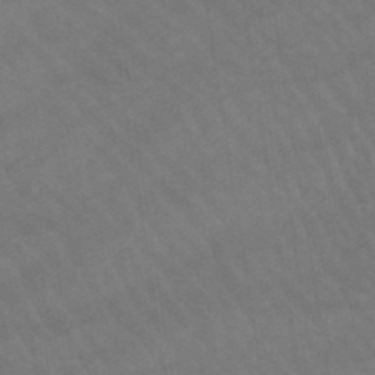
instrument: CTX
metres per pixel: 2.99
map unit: lHb
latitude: -45.7667
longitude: 76.9731
